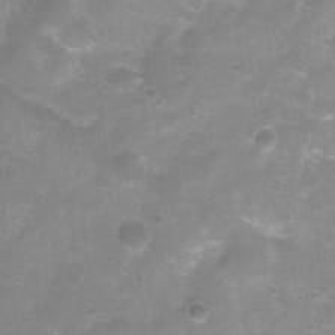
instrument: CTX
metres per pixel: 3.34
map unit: Ht
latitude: 4.7624
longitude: -20.9136
